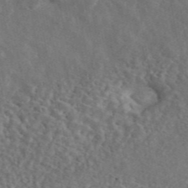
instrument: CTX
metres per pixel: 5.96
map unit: ANa
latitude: 44.9325
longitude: 47.1620
